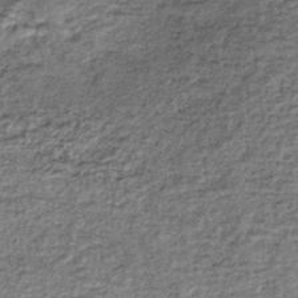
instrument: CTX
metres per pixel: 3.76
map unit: lHb
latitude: -37.0864
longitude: 65.3132
